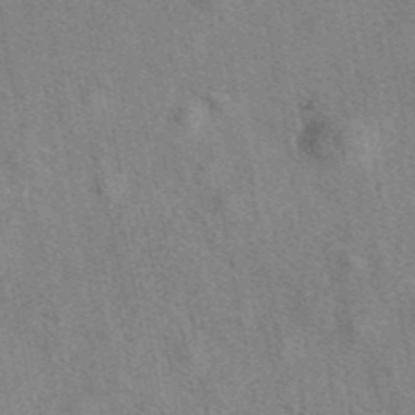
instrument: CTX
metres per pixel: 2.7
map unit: eAb
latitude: 41.7449
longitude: 110.7085
